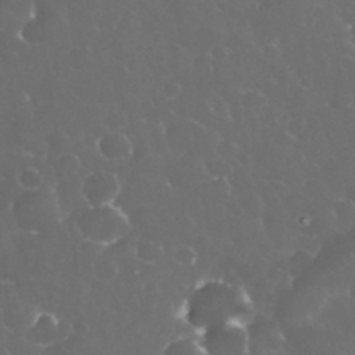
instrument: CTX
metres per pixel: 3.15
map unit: eHh
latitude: 34.2144
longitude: -63.6127
